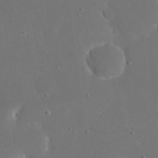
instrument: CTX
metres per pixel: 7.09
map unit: eHh
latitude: 20.0255
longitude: -68.4601
